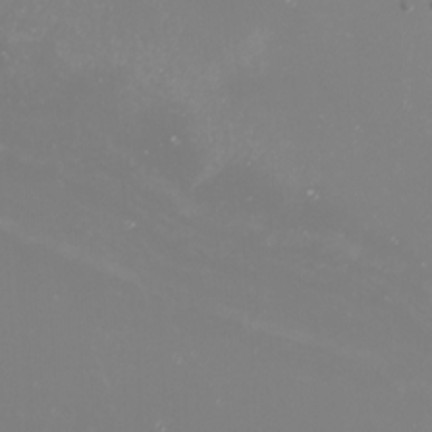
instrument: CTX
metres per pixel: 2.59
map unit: Nhu
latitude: -7.6155
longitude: -76.1200
